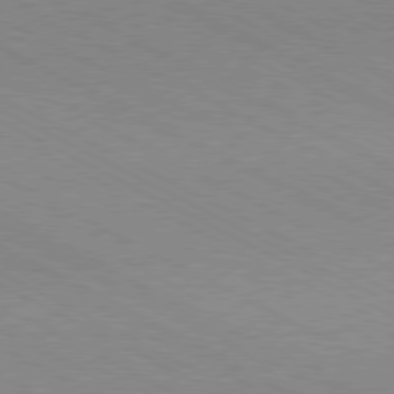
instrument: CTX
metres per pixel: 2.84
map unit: Hpe
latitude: -80.7463
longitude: 14.3496
